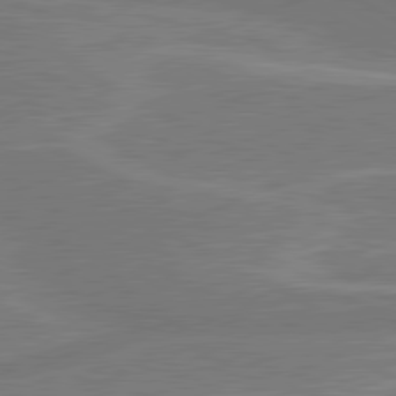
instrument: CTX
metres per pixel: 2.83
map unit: lApd
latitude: 80.4412
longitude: 128.3306
